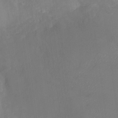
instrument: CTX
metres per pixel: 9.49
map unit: Nhu
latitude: -26.0661
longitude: -57.0458
